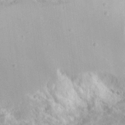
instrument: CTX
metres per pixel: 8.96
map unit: lAvf
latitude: 16.2523
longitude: -126.2523
